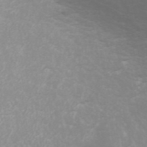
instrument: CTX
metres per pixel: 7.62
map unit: ANa
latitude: 44.5923
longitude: 29.3132
